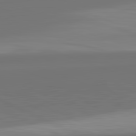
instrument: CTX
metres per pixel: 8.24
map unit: lApd
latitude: 82.3656
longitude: 158.9352
